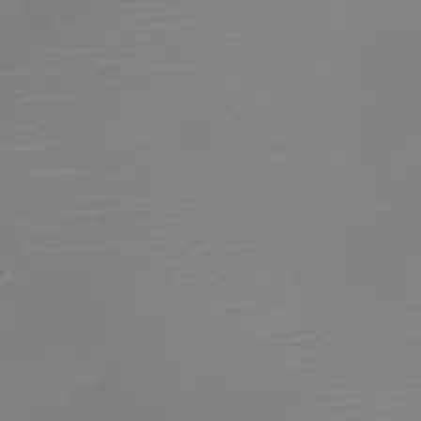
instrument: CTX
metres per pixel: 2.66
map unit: eHh
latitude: -5.4643
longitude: -85.0459
